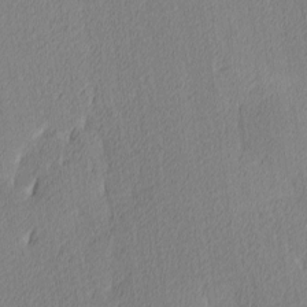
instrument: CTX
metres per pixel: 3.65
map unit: Ave
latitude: 3.7071
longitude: -114.1766
